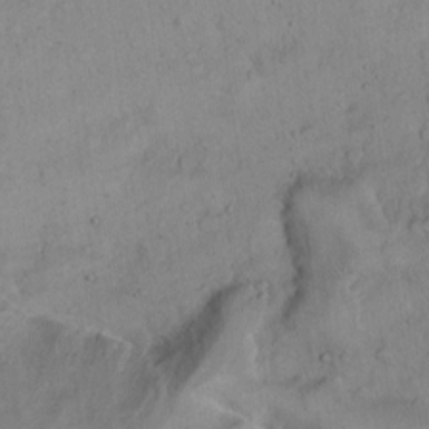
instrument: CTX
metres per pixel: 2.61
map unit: Hto
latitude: 12.7246
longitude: -56.4412
